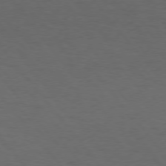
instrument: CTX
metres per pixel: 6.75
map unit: Hpe
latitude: 74.8947
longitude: -131.8017
